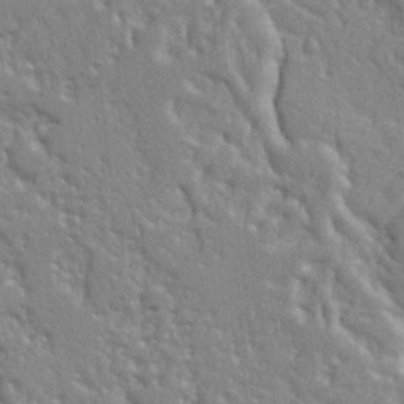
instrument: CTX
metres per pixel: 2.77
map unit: Ht
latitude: 9.3860
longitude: -77.2915
